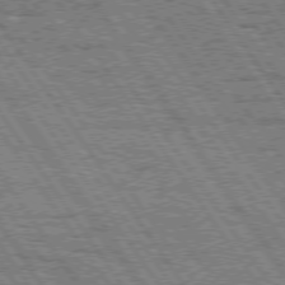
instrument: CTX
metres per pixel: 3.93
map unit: Hpe
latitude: 74.8758
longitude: -151.8772
